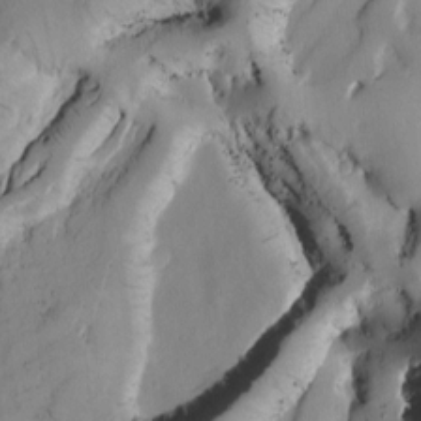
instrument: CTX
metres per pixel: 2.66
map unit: Htu
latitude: -3.9178
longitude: 170.1039
